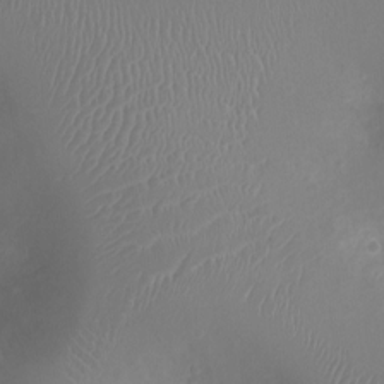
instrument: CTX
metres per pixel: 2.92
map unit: Ht
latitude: -3.1998
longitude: -16.5735
